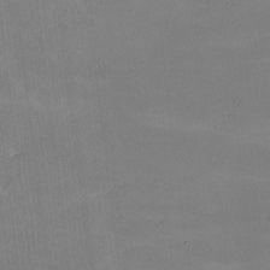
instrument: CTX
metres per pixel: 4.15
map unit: lHvf
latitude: -9.2943
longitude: -101.3482
